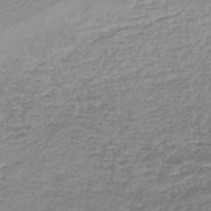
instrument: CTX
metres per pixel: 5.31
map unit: lHb
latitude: -44.1039
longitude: 61.7289
